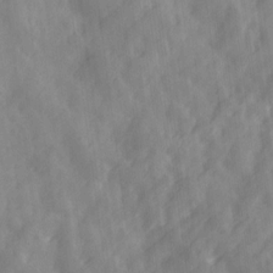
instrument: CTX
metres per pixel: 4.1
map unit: Ave
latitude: 19.1403
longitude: -131.7072
